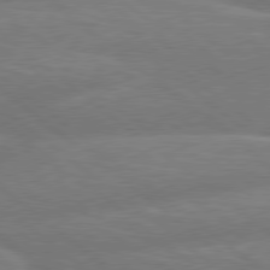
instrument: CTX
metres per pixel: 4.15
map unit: Hpe
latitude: 78.9136
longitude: -153.2726
